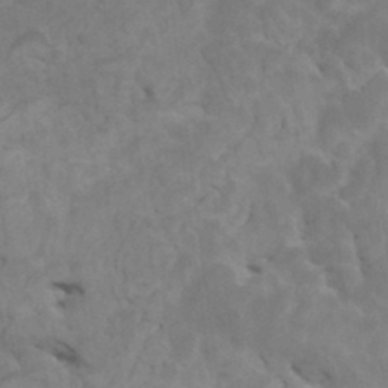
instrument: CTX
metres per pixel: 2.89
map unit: HNhu
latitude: 4.8191
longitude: -2.5734
